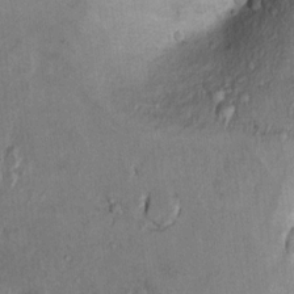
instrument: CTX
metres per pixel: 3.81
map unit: Ht
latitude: 9.7261
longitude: -32.1011
